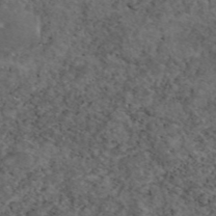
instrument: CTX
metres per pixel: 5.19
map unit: eAb
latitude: 45.7827
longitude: 114.5951
